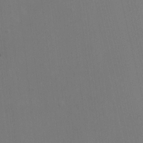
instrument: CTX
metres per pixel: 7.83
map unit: HNhu
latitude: 6.9892
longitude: 4.4062
